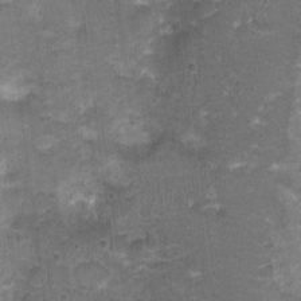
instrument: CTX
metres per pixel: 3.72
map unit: Nhu
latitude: 3.2726
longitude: -17.6316
